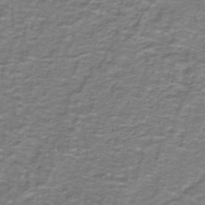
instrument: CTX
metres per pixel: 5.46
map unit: lHb
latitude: -42.5384
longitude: 55.4832
